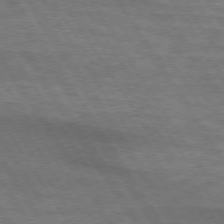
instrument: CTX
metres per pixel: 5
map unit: lApd
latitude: 73.8584
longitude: -62.9892
